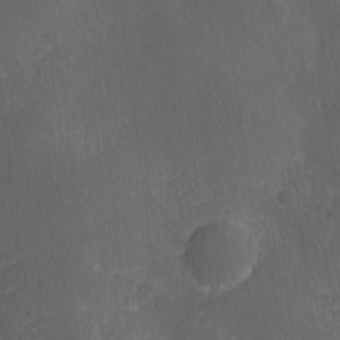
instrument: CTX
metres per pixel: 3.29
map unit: Ave
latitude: -0.1606
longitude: -113.5371
